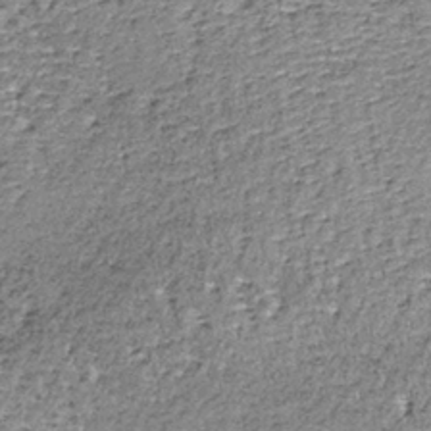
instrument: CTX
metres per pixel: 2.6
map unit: lHb
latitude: -37.9178
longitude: 65.2943
